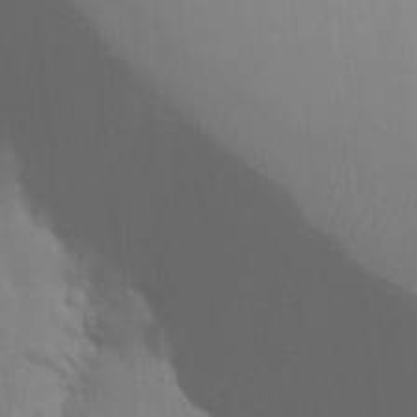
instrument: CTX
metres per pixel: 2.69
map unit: Nhu
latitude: 19.4426
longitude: -73.5560
